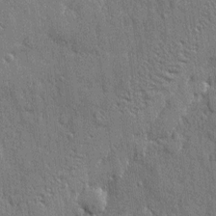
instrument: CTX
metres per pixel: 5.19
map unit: eHh
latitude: 4.9892
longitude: -75.5749
